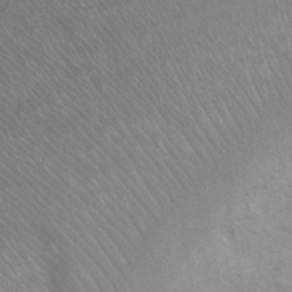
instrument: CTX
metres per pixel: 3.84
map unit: Ht
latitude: 0.2900
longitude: -33.0836
